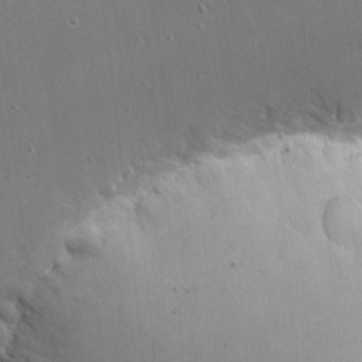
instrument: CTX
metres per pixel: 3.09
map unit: Nhu
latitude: 0.0822
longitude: -78.1956
